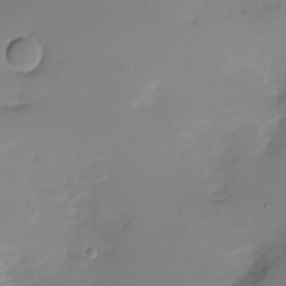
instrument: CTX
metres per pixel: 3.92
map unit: Nve
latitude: -21.2376
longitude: 104.4818
